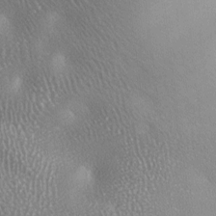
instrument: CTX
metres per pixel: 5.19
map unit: lAa
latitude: -7.3320
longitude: -124.9325
